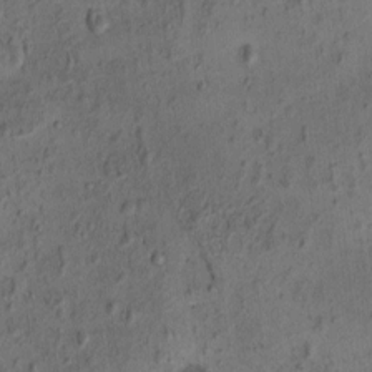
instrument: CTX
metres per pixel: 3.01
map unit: eHh
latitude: -0.8597
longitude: 18.8786
